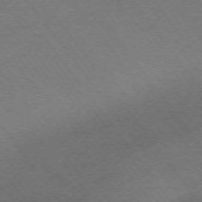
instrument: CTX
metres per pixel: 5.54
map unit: Ap
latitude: -74.4440
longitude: -69.8583
